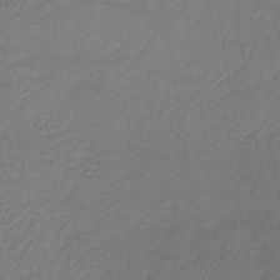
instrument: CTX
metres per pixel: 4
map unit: HNb
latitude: -34.1795
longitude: 62.3306
